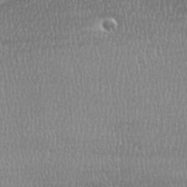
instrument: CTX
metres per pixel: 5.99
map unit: Ave
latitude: -0.6330
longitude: -114.6868
